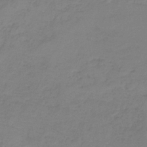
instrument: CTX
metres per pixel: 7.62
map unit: HNb
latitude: -35.1998
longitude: 53.7288
